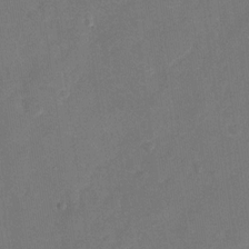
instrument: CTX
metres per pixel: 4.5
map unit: Nhu
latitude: -28.0472
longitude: -65.5749
